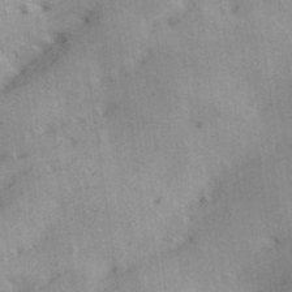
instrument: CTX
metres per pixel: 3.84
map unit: Hve
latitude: 31.9528
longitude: 148.6141
